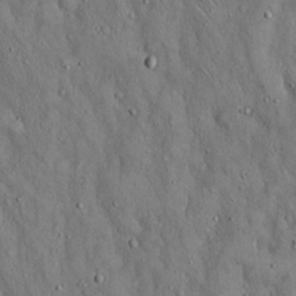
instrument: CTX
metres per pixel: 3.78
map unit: Hto
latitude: 14.7058
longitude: -58.4034
